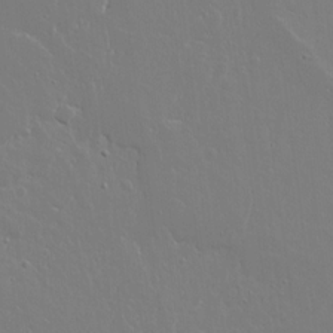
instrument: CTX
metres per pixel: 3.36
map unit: lAvf
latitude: 17.0458
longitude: -126.4790
